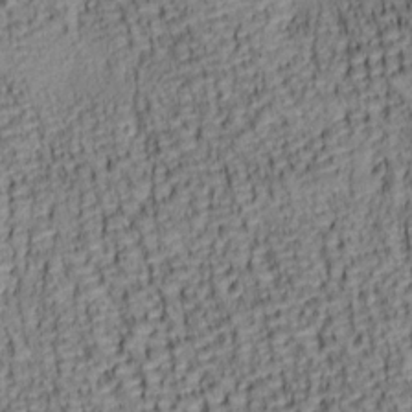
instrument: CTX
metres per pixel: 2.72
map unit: lAa
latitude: 7.0269
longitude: -115.1592
